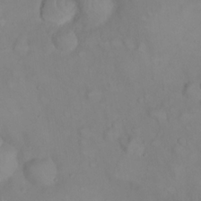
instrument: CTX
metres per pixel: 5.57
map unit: eHh
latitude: 22.3845
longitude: -61.4804
